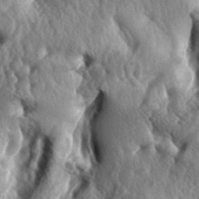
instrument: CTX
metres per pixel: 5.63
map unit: lAa
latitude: -5.2565
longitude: -124.4223
